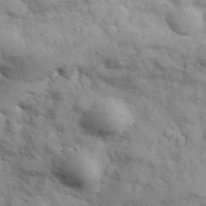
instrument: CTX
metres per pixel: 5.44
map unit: Hve
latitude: 32.4223
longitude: 151.2754
